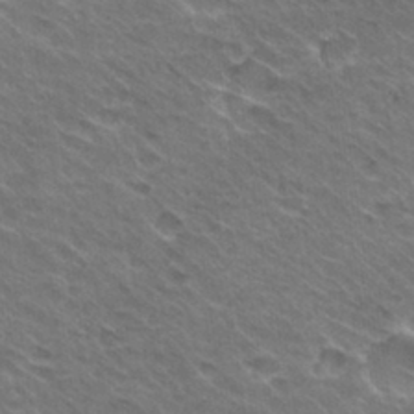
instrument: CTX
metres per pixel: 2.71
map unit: Hto
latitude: 30.7058
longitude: -43.2915
